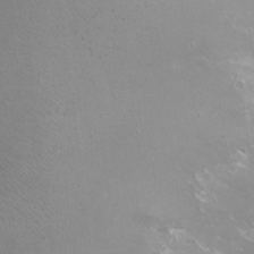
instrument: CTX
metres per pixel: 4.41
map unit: eHh
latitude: -10.9164
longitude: -64.4412
